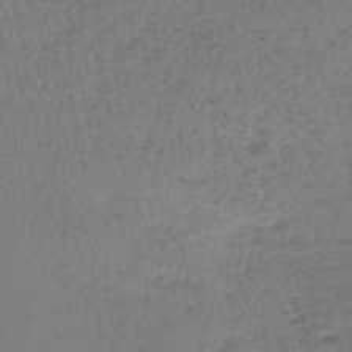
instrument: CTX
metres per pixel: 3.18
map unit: lHb
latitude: -39.1242
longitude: 73.3698
